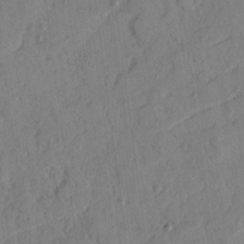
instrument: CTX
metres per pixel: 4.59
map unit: Nhu
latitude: 18.1389
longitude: -78.1578
